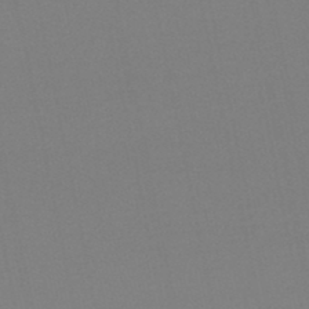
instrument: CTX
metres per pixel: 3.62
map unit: lHb
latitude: -45.6722
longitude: 67.2754
